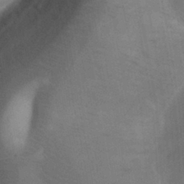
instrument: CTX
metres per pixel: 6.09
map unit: Nhu
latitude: 26.6302
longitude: -70.7057
